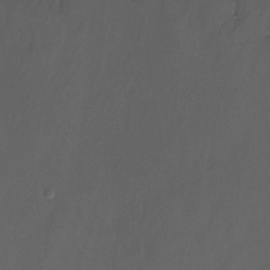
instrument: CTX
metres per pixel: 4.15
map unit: Ht
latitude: -15.0865
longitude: -51.3292
